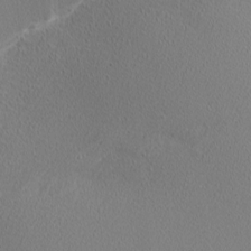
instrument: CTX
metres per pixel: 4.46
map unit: Nhu
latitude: 0.7813
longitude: -78.3090
